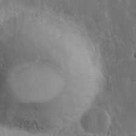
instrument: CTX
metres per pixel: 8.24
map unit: Nhu
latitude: 19.0647
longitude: -72.5168
